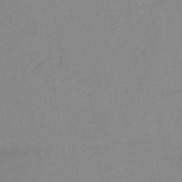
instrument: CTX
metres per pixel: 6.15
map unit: lHb
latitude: -32.5196
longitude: 63.6722
